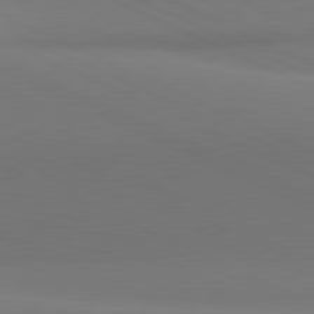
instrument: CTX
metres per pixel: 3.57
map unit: lApd
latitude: 81.2915
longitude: 144.3684
